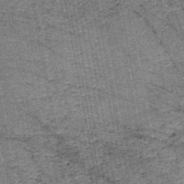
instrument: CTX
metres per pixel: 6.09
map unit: HNb
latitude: -45.1809
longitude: 53.2187
